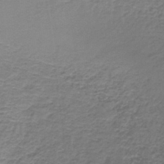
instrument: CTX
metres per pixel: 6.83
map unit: lHb
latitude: -41.6722
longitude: 57.9556
